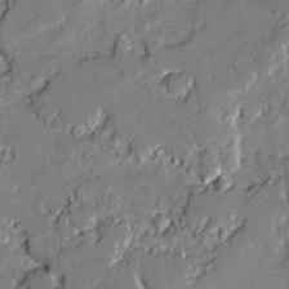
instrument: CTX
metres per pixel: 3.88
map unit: lAvf
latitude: -1.8612
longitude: -109.1592
